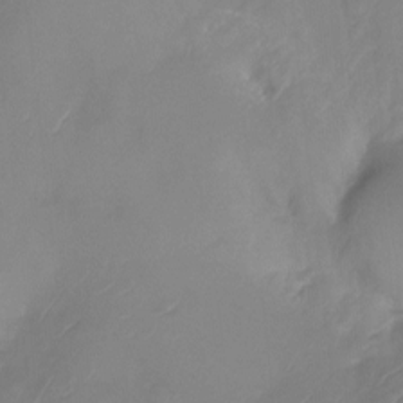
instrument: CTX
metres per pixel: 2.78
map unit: Ht
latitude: -14.5196
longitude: -49.5182
